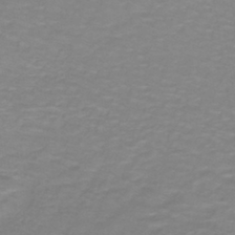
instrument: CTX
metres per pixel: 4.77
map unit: lHb
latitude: -41.8611
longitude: 56.2361
